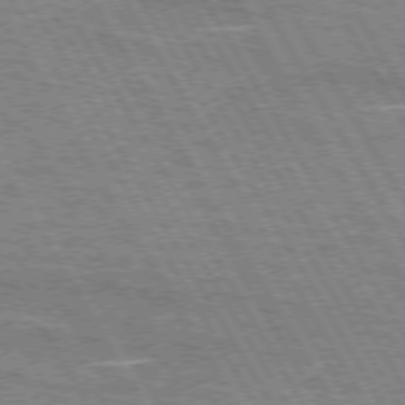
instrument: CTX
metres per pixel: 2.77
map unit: lApd
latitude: 73.1026
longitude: -55.6127
